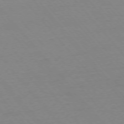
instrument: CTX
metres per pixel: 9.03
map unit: Ap
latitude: -76.0094
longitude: -86.7813
